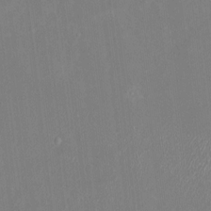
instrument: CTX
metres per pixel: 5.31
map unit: HNhu
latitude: 6.5168
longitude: 2.9541
